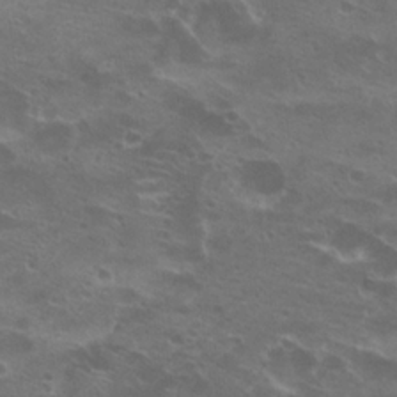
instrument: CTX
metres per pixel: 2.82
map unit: Hto
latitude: 22.1578
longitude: -40.6112
